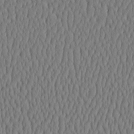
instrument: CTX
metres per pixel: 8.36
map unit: HNhu
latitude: -3.7855
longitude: 13.6155
